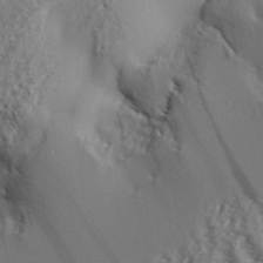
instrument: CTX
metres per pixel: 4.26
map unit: Aa
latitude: 32.1956
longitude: -139.6316
